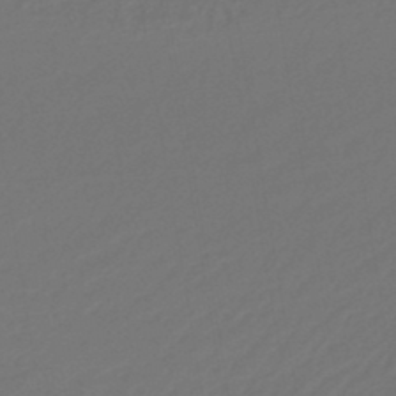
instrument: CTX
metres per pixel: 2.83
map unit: lHb
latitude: -45.3321
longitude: 60.5385
